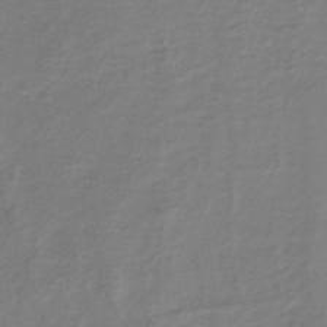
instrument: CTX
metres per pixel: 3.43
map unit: lHb
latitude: -35.6155
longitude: 64.1795
